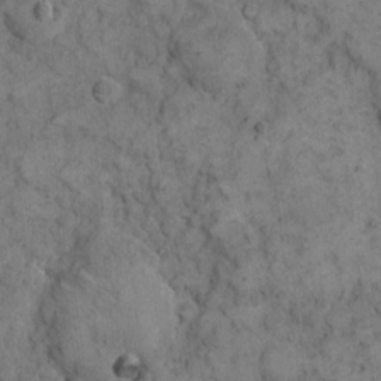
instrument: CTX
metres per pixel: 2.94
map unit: eHh
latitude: 11.7072
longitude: -63.4427
